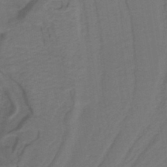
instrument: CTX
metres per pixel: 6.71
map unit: lHb
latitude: -42.8408
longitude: 53.1620
